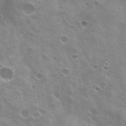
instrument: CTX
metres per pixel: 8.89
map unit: Hto
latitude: 20.2901
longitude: -31.9151
